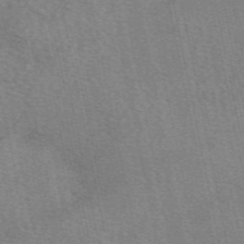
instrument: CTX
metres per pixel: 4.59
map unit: eAb
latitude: 50.4034
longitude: 112.1795
